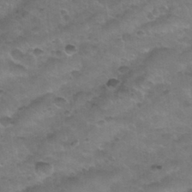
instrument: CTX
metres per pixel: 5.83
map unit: Nhu
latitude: 30.7058
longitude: -52.4790
